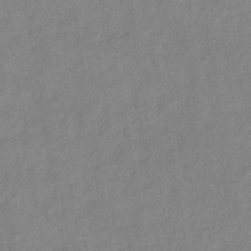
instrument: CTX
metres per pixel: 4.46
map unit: eHb
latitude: -35.0297
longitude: 74.3873
